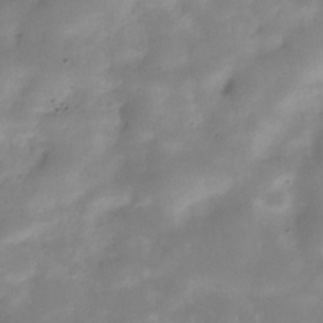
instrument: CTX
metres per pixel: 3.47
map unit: Hve
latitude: -31.5399
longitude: 89.5210
